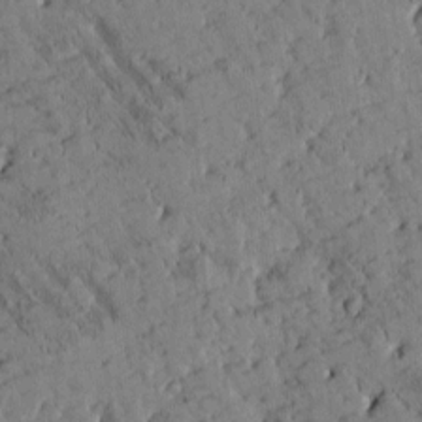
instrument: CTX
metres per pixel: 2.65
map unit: Htu
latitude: -2.0849
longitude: 175.1053
